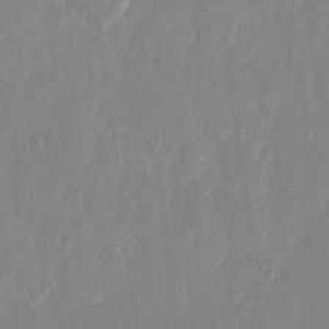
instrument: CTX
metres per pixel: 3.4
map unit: eHh
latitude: 12.6680
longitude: -70.8758
